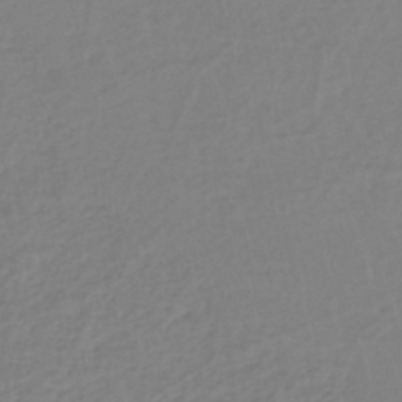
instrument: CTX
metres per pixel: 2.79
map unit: eHh
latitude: -46.0850
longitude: -29.1970
